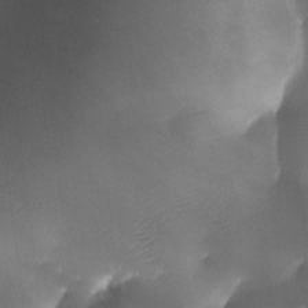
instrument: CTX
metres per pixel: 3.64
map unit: Ave
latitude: -10.6141
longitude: -122.5924
